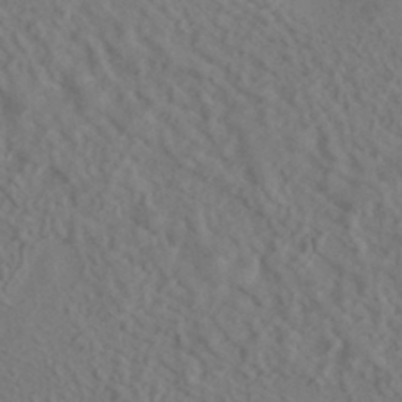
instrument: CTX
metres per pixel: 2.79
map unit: HNhu
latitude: -41.4454
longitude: 101.4454
